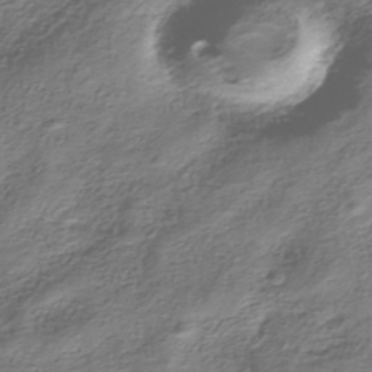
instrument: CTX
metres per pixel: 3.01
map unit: HNhu
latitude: -40.5951
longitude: 109.2754
